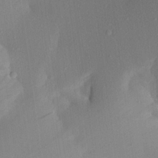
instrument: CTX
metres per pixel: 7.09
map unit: Aa
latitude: 22.7057
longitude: -147.1592
